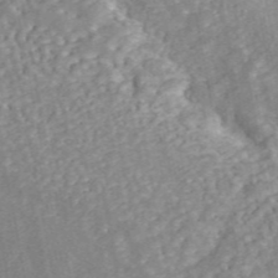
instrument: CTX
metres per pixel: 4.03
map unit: ANa
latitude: 46.2334
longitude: 23.9178
